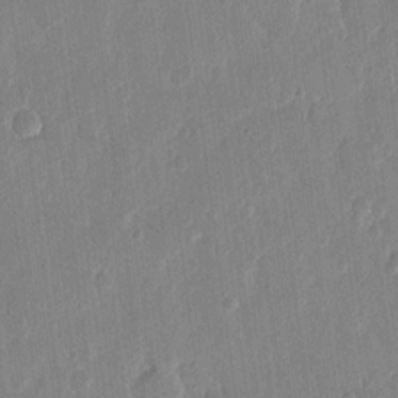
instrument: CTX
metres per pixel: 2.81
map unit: eHh
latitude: 13.4804
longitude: -69.3671
